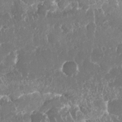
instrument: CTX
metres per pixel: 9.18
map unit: Nhu
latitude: 25.6127
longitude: -61.1214
